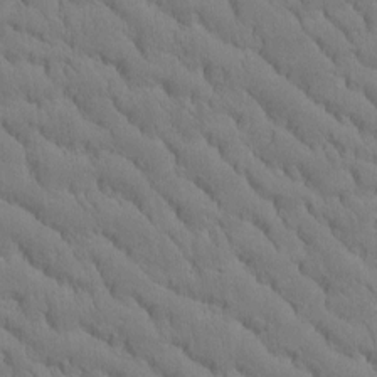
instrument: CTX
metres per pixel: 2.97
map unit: Htu
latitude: -2.9730
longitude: 172.5951
